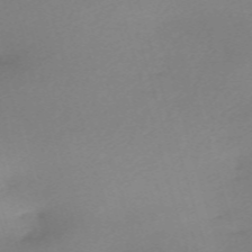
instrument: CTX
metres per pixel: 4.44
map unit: eHh
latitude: -61.6533
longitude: 52.4629
